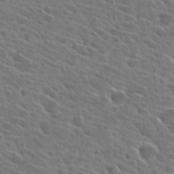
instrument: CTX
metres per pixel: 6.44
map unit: Hto
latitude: 27.5182
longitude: -42.8380
